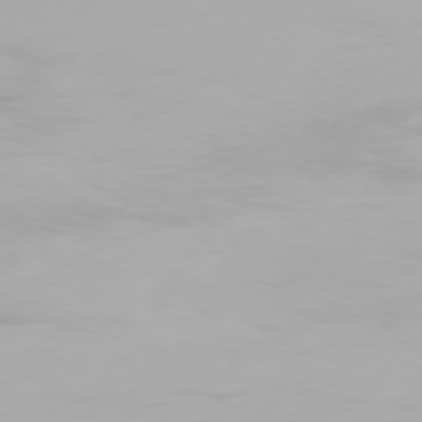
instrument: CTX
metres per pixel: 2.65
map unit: Ap
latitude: -77.5588
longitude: -62.2334
